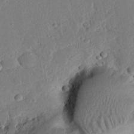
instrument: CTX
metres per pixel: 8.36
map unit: eHh
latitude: 25.3292
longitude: -80.4979
